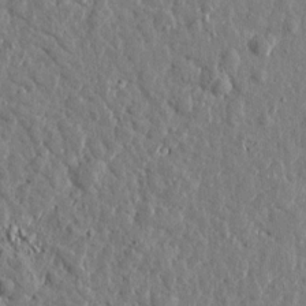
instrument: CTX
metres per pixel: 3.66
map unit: Htu
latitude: 0.8758
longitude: -178.9136
